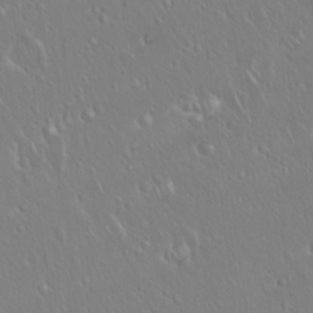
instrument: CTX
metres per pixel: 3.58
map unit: Hto
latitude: 17.8017
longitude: -57.1970
